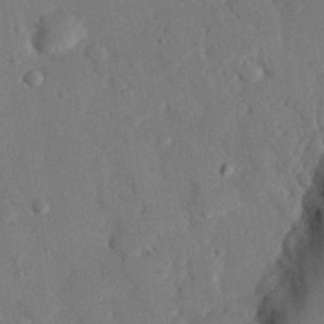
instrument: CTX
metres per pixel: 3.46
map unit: eHh
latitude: 26.5924
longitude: -80.7435
